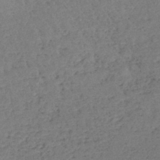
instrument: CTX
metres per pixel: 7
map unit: lHb
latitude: -40.7085
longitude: 68.9541
